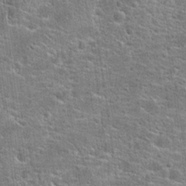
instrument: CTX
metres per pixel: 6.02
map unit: Hto
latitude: 21.5371
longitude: -44.5168
